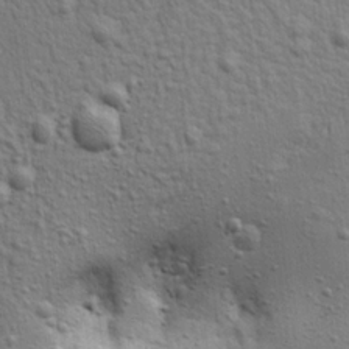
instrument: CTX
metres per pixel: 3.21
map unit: Aa
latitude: 19.2159
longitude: -141.8205
